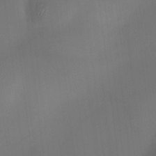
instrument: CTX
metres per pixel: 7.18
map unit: HNhu
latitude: 9.8772
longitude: 9.8233
